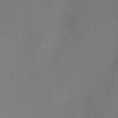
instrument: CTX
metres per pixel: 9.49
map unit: Ht
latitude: -5.9367
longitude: -29.1781
